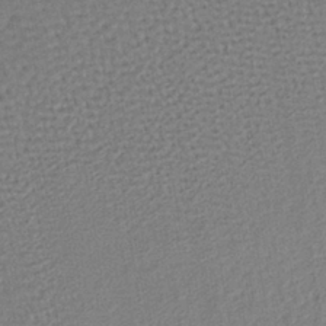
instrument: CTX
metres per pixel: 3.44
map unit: lHb
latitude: -38.2740
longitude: 63.2565
